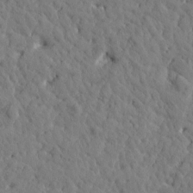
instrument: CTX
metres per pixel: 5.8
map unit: Htu
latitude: 1.1781
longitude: 178.9919
